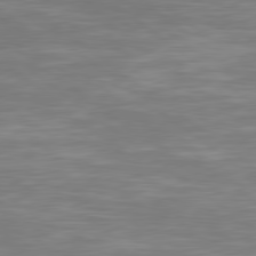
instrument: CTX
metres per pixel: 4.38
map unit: Hpe
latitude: 79.1781
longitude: -126.2901
